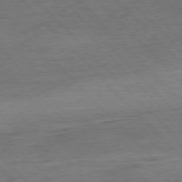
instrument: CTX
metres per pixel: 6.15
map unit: Hpe
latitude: -77.5210
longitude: 14.6330
